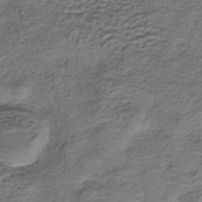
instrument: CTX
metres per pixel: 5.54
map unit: eHh
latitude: -42.8219
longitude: 117.1431
